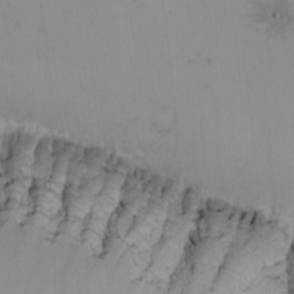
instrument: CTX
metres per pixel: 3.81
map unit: Nhu
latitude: -7.3887
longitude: -90.6302
